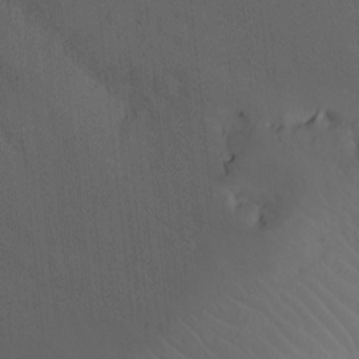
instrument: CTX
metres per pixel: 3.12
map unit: Nhu
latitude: -7.9745
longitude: -67.8772
